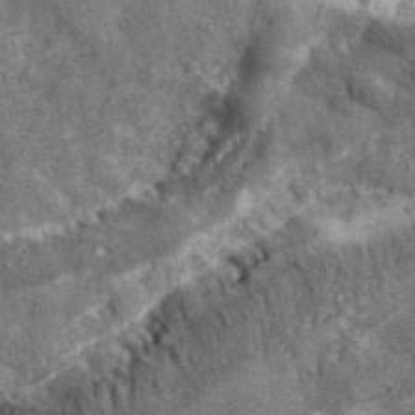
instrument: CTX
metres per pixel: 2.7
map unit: eHh
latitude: 43.1025
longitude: -91.2537
